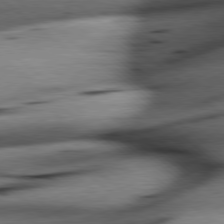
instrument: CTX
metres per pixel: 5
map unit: lApd
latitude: 79.0837
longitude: -140.6679
